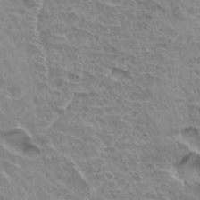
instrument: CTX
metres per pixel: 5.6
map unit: Hto
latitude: 33.4615
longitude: -44.8380
